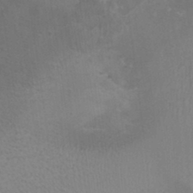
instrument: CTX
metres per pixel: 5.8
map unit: Ht
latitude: -0.9353
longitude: -16.8191
